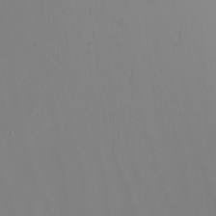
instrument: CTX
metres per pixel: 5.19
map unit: Nhu
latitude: -6.1794
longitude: -93.4804
